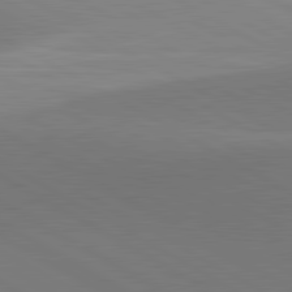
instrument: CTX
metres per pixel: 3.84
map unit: lApd
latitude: 81.8016
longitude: 135.2943
